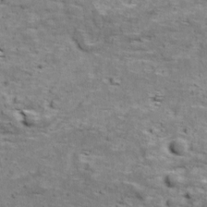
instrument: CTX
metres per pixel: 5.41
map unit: Ave
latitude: 18.4034
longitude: -134.1011
